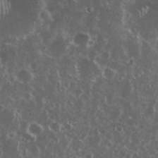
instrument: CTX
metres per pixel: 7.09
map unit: eHh
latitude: 34.9891
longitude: -59.4426
